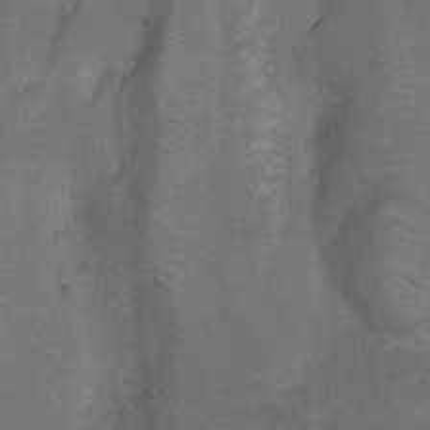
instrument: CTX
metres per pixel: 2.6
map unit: Nhu
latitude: -9.4454
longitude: -42.7057
